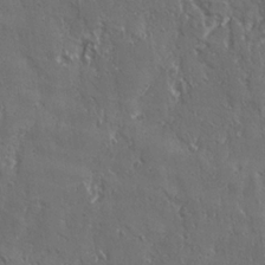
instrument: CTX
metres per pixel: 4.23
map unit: Ave
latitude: 22.1578
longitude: -134.5357
